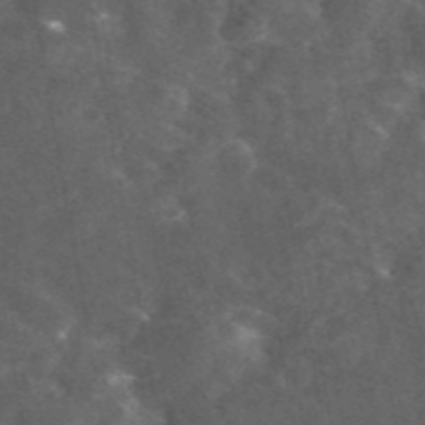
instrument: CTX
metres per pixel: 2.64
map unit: eAb
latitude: 45.4615
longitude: 122.8975
